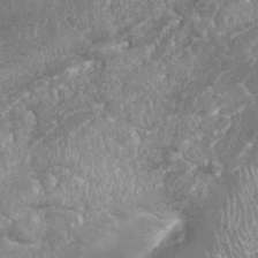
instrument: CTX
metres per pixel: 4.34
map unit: Nhu
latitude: 26.7246
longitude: -61.1403
